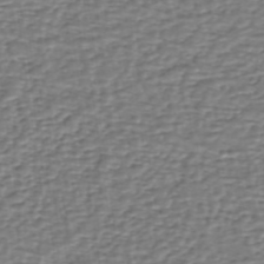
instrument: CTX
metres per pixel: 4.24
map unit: eHh
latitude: -40.3684
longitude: -29.4048
